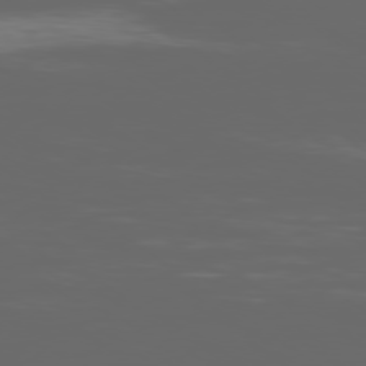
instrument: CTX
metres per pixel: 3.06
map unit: Ap
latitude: -79.6533
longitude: -59.8205
